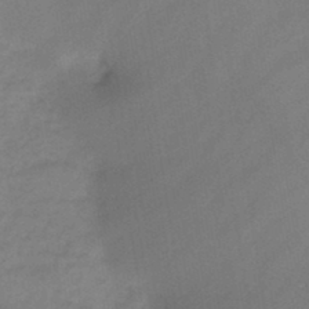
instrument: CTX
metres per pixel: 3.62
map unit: HNb
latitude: -45.5021
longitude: -39.4048
